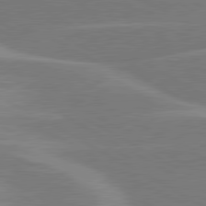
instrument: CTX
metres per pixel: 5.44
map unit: lApd
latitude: 80.4979
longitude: -123.8772
